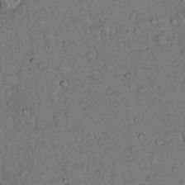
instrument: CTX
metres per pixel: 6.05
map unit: Hto
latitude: 14.7436
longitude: -57.2725
